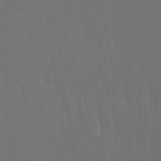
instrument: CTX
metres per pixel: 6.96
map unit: Nhu
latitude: -13.4832
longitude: -71.1214
